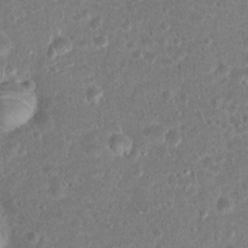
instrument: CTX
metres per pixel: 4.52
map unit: Hto
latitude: 18.1766
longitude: -40.7813
